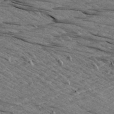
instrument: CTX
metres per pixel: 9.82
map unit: Aa
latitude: 8.7624
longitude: -138.9514
